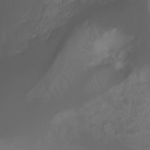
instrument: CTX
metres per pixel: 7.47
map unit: Ht
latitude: -7.2565
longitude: -30.2901
